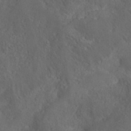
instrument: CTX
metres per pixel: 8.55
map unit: ANa
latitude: 37.0459
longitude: 15.7667
